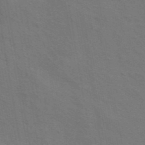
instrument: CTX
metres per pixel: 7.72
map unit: ANa
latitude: 44.0444
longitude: 29.5021
